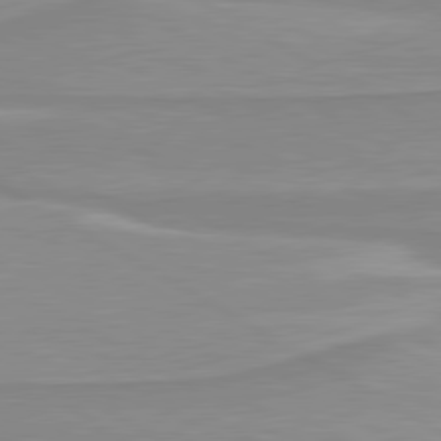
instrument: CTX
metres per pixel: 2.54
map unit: lApd
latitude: 80.3089
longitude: 171.8611
